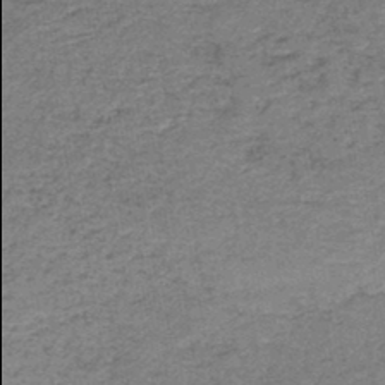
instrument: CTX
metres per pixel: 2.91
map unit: HNb
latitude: -44.4818
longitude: 50.0094
